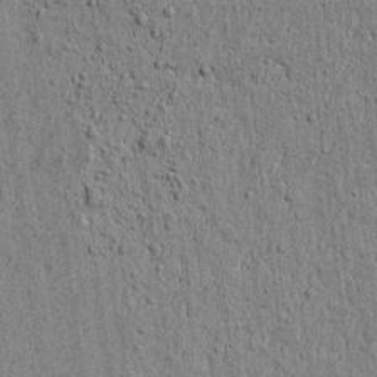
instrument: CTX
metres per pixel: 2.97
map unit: lAvf
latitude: 6.0822
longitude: 164.8597
